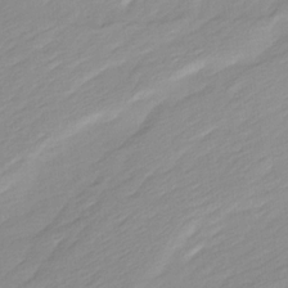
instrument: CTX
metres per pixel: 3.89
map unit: Ave
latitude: 15.9528
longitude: -136.2712
